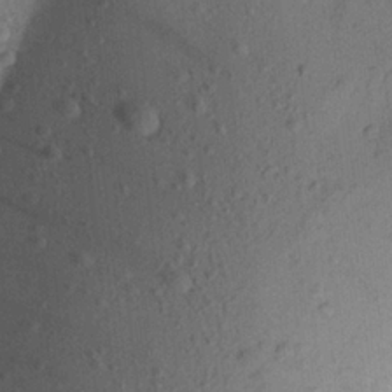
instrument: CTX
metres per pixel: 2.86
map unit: Aa
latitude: 21.0270
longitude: -147.6883
